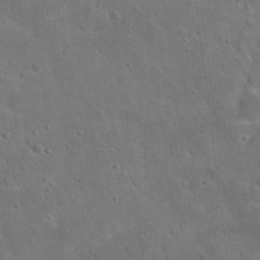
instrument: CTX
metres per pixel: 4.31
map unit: Hto
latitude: 15.8773
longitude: -37.7828
